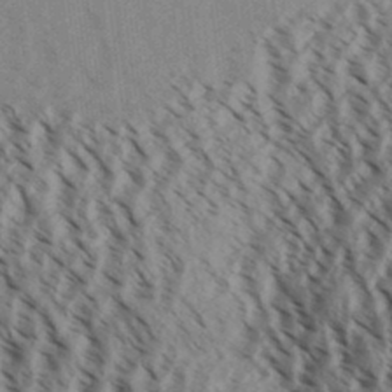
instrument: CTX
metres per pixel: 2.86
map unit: Aa
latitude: 30.3657
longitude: -139.0269
